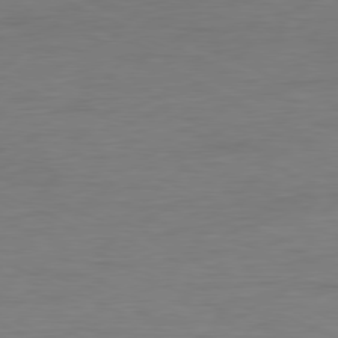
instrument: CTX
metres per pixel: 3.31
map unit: Ap
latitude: -80.3684
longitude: -92.5356
